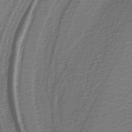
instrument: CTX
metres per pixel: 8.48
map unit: eAb
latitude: -39.0487
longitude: 53.2187
